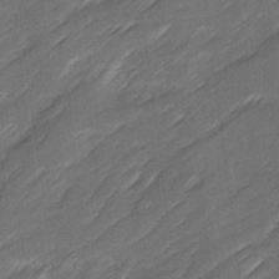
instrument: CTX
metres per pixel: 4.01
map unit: Ave
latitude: 16.6113
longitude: -136.3090
